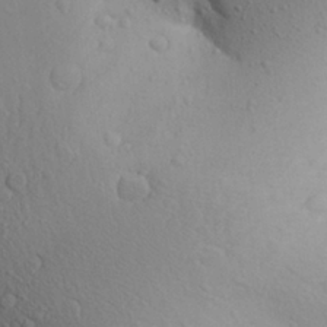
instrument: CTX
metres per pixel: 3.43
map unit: Aa
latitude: 27.7072
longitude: -148.5735
